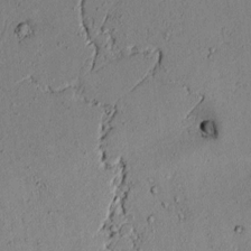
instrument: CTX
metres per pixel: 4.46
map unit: lAvf
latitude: 4.7624
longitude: 167.9556
